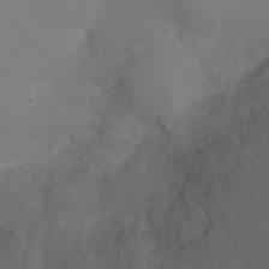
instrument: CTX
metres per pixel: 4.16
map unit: Ht
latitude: -0.5385
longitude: -17.8961
